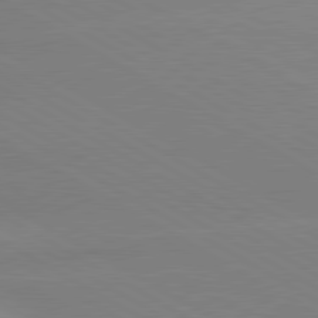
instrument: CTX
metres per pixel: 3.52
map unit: lApd
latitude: 80.5924
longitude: -152.6113
